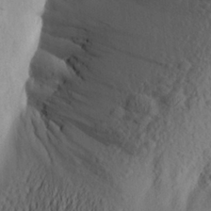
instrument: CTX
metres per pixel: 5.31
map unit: Aa
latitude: 24.3089
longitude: -149.6316
